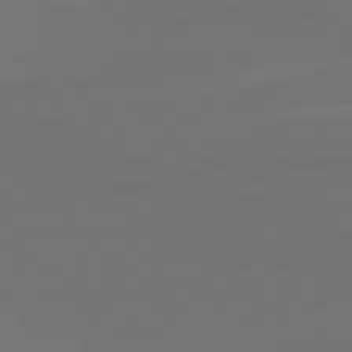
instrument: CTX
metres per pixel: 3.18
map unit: lApd
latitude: 82.2711
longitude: -150.1200
